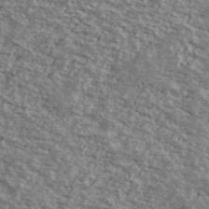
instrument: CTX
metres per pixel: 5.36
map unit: Ave
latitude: 40.7624
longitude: -108.9135
